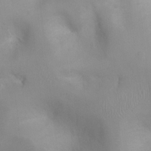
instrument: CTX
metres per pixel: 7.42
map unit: Nhu
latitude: -0.2551
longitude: -16.2334
